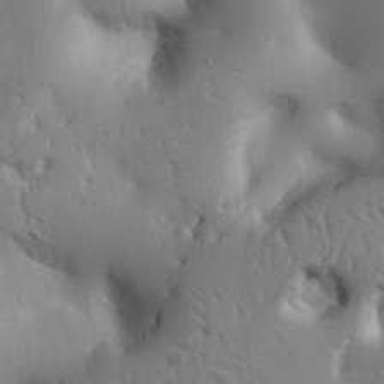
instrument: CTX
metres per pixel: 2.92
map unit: Nhu
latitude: 14.8569
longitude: -78.3279
